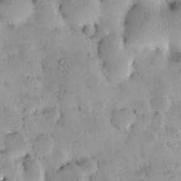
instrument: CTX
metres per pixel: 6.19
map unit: HNhu
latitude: 6.5924
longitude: 14.6141
